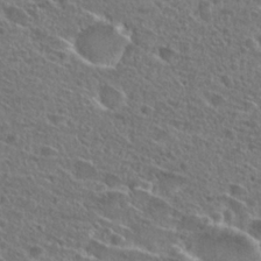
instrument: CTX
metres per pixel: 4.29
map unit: Hto
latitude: 25.8205
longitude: -46.2145
